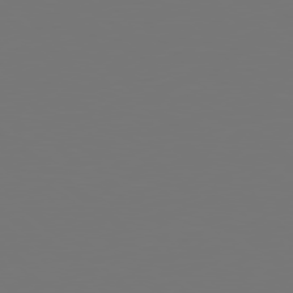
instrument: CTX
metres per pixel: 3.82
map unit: Hpe
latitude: 78.7435
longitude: -137.8584
